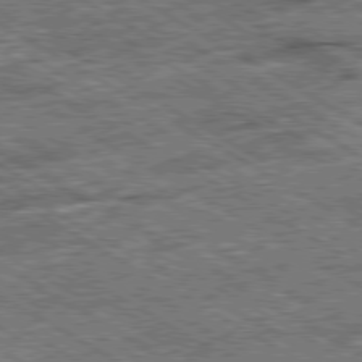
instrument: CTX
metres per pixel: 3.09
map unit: Ap
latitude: -80.0472
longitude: -79.5560
